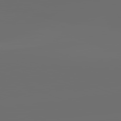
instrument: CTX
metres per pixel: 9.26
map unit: lApd
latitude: 82.1011
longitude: -152.0633
